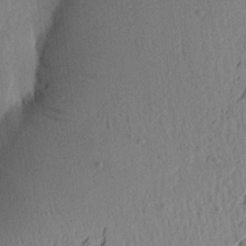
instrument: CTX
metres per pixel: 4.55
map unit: Aa
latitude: 21.8206
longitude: -147.8962
